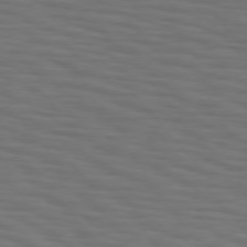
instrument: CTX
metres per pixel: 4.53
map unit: Hpe
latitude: 75.4993
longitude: -132.3089
